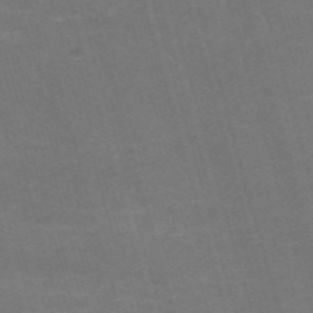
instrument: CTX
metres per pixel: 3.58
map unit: Nve
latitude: -59.5588
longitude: 57.5588
